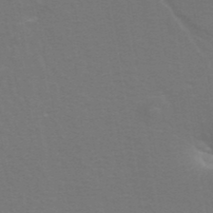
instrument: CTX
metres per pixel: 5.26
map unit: ANa
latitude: 39.9717
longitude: 28.5952
